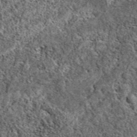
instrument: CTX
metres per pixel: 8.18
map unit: eAb
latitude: 37.6883
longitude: 110.3684
